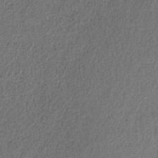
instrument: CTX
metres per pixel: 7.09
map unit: HNb
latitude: -32.0094
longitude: 58.9541
